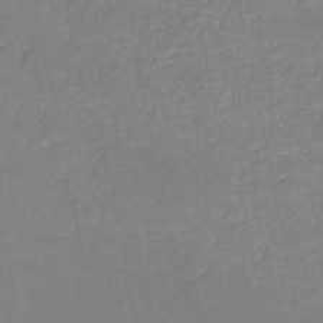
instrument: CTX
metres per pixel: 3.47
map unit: HNb
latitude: -51.7100
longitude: -49.9339
